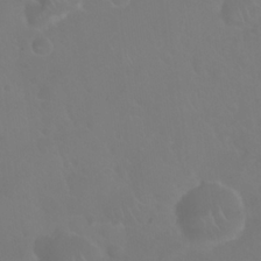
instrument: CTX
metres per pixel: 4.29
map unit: eHh
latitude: 24.6868
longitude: -63.0837
